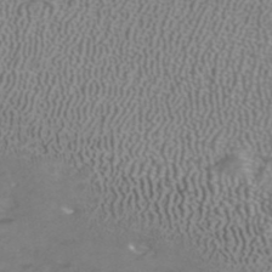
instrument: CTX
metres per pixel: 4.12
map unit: ANa
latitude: 39.7072
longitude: 24.2928
